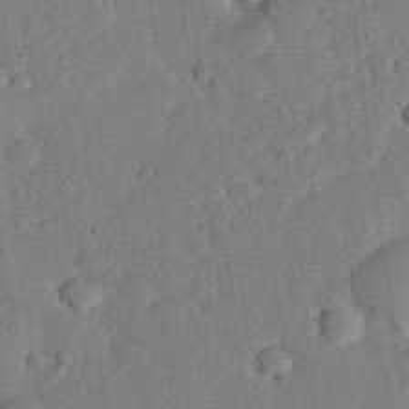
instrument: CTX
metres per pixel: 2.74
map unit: eHh
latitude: 25.8772
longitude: -81.4615
